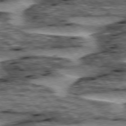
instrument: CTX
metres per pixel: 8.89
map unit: lApd
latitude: 76.0255
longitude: -70.8947
